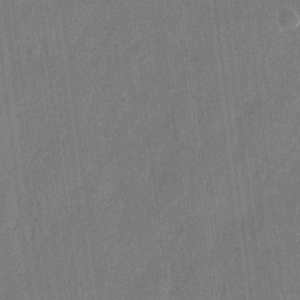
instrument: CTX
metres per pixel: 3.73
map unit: eHh
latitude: 11.0270
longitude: -70.4412
